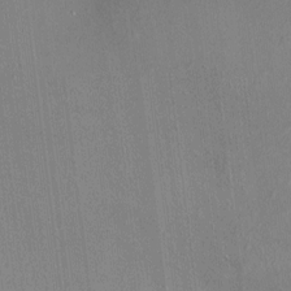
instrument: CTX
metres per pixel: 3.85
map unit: HNhu
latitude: 4.4601
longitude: 6.7463
